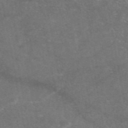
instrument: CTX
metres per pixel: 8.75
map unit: eAb
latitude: 47.2726
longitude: 120.3873
